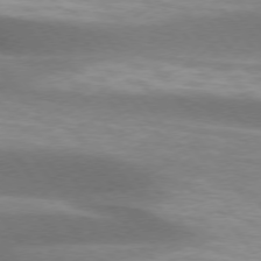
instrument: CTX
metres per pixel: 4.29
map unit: lApd
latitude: 74.8002
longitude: -50.2900
